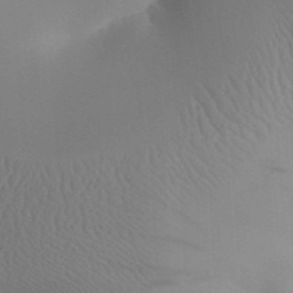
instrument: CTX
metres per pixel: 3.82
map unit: Aa
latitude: 32.1389
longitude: -142.7246
